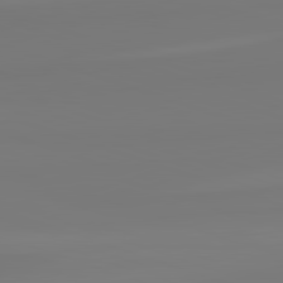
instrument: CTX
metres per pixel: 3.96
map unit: lApd
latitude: 82.5923
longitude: 152.9541
